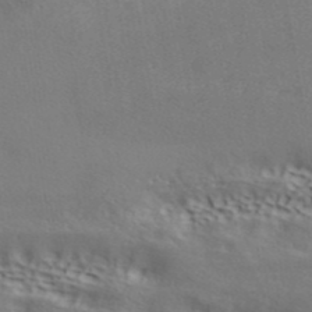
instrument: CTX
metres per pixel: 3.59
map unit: ANa
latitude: 42.3845
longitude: 50.8030
